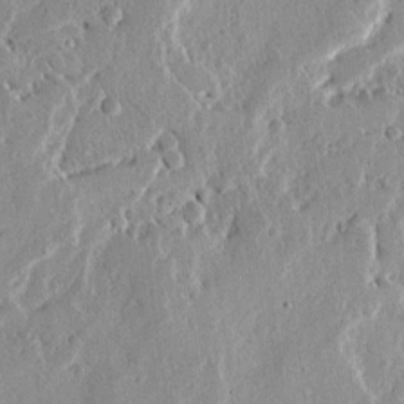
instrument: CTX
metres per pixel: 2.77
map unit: Ave
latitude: 13.7261
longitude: -138.9892
